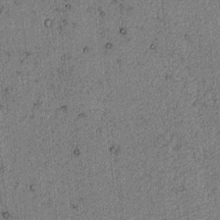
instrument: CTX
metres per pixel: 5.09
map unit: lAvf
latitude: 4.4412
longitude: 157.5399
